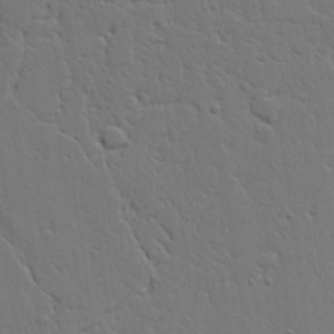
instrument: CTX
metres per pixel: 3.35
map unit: Aa
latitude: 21.3293
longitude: -123.9339
